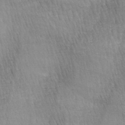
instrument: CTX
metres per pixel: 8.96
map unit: lAa
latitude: -4.8597
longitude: -121.4994
